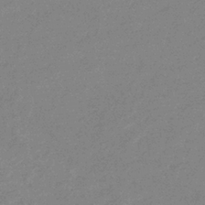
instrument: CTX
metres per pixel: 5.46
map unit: eHb
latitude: -36.6707
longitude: 76.9164
